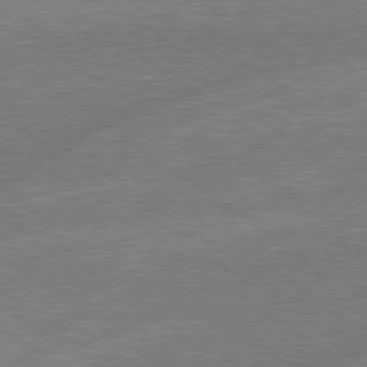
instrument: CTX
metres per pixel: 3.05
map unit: lApd
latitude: 79.2348
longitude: -145.1025
